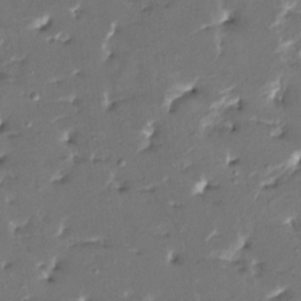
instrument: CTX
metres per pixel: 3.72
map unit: HNhu
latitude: 5.0647
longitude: -5.6505
